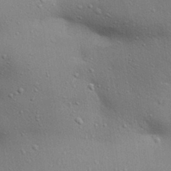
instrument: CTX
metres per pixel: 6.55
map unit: Aa
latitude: 30.7813
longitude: -145.5182
